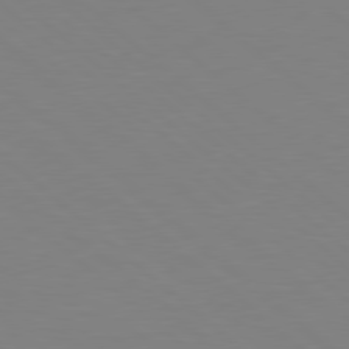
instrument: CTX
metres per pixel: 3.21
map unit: Hpe
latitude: 78.7435
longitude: -165.1025
